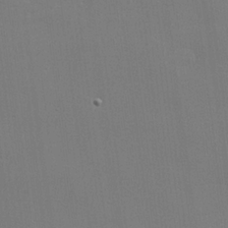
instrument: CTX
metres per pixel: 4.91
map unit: lHvf
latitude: 23.4237
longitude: 141.2187
